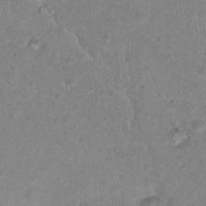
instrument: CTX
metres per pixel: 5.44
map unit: Nhu
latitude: 17.3482
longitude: -34.3467
